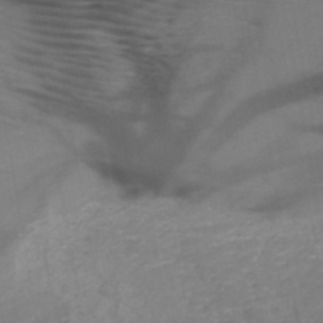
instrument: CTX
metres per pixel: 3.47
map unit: HNb
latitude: -50.8408
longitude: -44.6112
